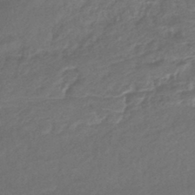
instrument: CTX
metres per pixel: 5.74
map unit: eHb
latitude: -42.7274
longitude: 84.6140
